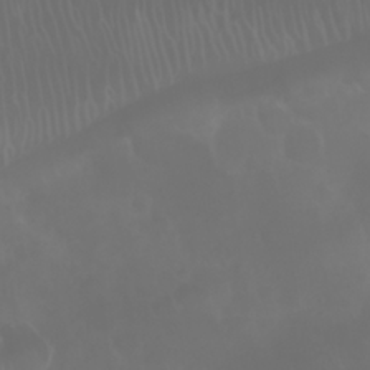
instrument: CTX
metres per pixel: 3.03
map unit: Nhu
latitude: 28.1200
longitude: -62.7813
